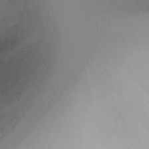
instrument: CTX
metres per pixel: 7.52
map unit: Ht
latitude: -0.2740
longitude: -36.2334
